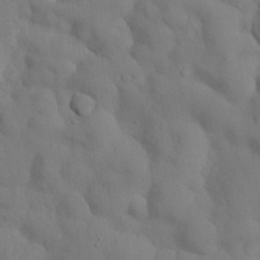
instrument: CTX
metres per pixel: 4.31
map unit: Nhu
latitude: 27.7261
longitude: -72.7625
